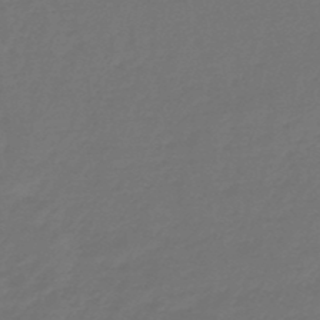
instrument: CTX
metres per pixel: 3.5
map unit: lHb
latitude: -47.6910
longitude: 81.9745
